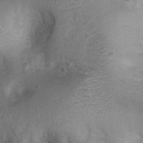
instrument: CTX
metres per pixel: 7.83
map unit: Ht
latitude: 4.2522
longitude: -20.1767
